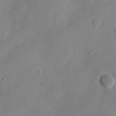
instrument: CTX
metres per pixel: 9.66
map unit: Nve
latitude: -21.9367
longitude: 106.5574
